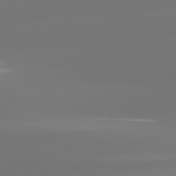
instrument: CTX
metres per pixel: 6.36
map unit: lApd
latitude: 81.5749
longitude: -148.4223
